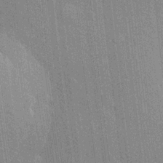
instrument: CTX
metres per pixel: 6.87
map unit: eHh
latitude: 4.7813
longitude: -74.4979
